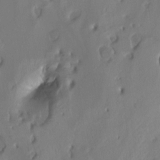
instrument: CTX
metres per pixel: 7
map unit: Hto
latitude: -7.4076
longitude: -44.9891
